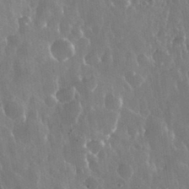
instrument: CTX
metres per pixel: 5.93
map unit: eHh
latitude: 33.7450
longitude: -58.3278
